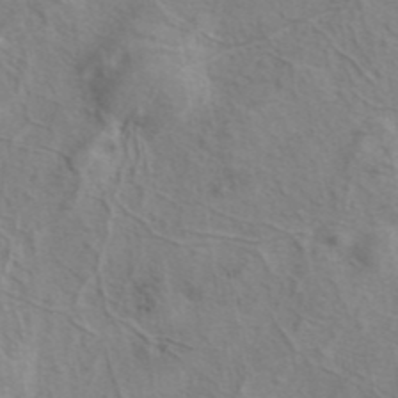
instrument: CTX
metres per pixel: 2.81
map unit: eAb
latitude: 41.4804
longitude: 104.8219
